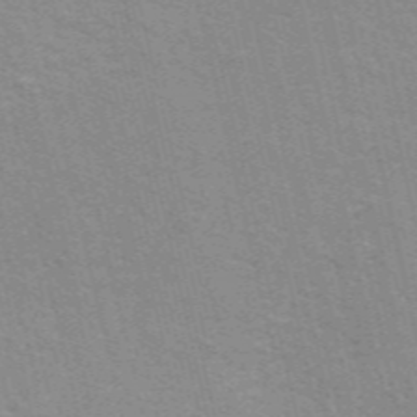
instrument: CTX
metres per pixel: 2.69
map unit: ANa
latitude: 49.4804
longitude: -72.7247
